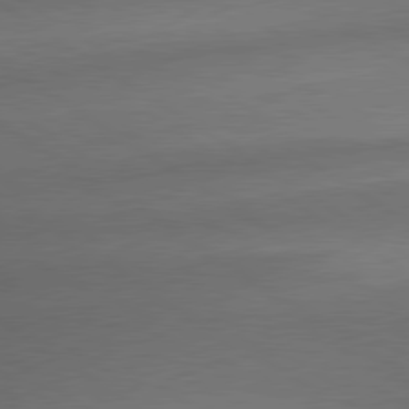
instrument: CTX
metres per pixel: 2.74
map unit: lApd
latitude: 79.5938
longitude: -154.7057
